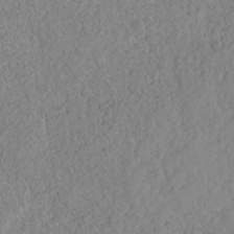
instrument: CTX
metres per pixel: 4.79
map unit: HNhu
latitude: -36.4251
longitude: 32.9731
